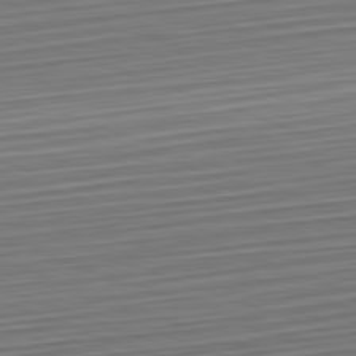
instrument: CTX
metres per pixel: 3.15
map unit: Hpe
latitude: -82.6140
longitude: 15.4266
